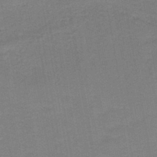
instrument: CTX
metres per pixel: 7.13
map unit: HNb
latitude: -44.4818
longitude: 52.1605
